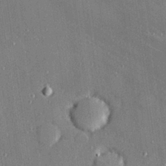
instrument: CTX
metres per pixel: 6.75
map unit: Hve
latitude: 26.2334
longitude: -90.2523
